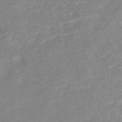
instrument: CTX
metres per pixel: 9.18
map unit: Nhe
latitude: -48.4440
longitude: -173.4048
